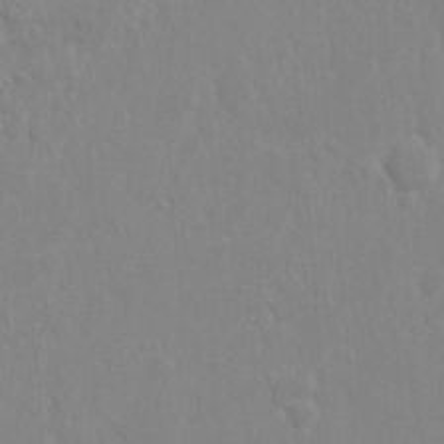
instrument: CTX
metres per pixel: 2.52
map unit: Nhu
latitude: 18.1955
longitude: -73.2159
